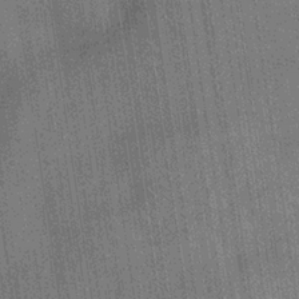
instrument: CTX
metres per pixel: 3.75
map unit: Hve
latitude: -31.8989
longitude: 95.2565
